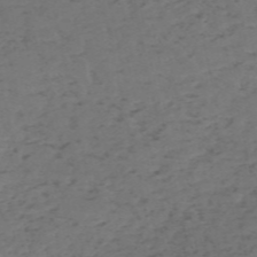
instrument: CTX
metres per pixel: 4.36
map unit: HNb
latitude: -55.1431
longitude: -44.0444
